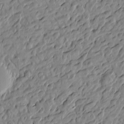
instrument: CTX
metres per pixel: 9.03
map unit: Htu
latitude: -3.2564
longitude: -175.7639
